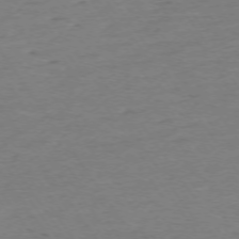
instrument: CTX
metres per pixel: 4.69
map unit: Ap
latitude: -73.9556
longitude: -85.3671
